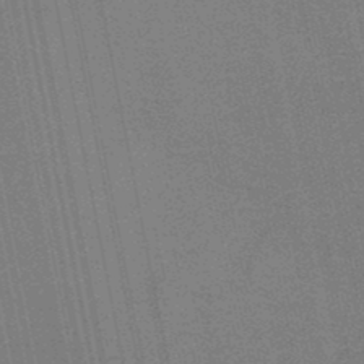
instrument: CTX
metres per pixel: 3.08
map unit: lHb
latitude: -48.2362
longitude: 68.8597
